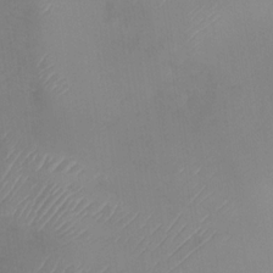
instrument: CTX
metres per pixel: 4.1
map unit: Nhu
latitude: -28.8786
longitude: -63.2915
